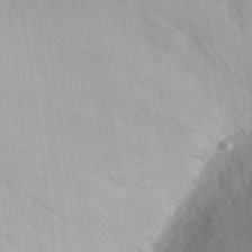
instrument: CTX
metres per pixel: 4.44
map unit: Aa
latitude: 28.0633
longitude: -145.8394
